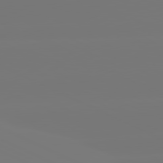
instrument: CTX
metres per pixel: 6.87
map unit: lApd
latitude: 81.1781
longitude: -148.7624
